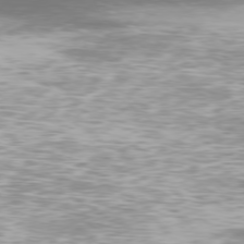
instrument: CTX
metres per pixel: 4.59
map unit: Ap
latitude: -78.4629
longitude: -93.3670
